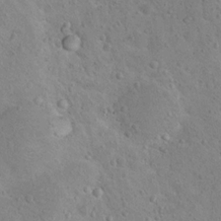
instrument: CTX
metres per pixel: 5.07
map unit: Nhu
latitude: 14.8569
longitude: -28.5923
